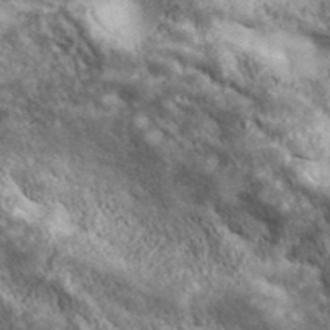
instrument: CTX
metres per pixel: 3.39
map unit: eHh
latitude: 43.2348
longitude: -88.5168
